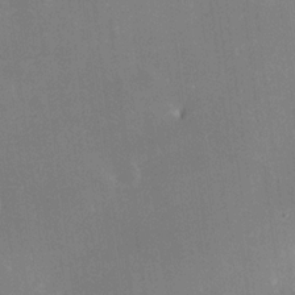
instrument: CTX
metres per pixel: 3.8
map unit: Hve
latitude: 17.8017
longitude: 150.6896
